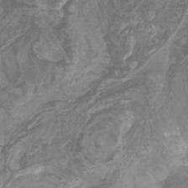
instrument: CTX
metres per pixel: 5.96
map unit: Htu
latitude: -9.9178
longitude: -75.4993
